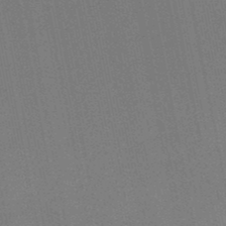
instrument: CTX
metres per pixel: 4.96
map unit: lHb
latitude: -48.2362
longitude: 71.1431
